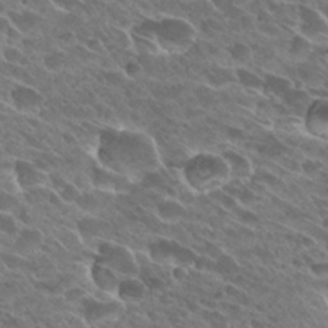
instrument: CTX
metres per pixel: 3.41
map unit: Hto
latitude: 27.9339
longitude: -41.5371
